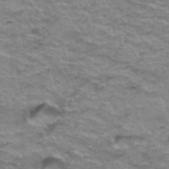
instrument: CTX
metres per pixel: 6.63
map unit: Hto
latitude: 37.4616
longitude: -42.9325
